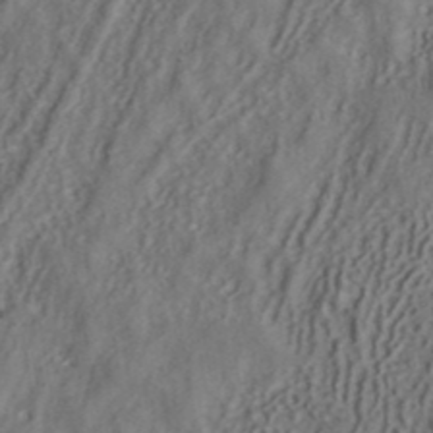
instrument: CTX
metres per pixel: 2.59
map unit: ANa
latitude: 41.6504
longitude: 34.6707
